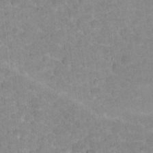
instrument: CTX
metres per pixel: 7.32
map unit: Hto
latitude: 17.8394
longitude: -35.3670
